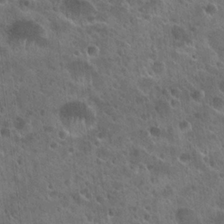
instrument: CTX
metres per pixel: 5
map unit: Hto
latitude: 22.3656
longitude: -53.9528
